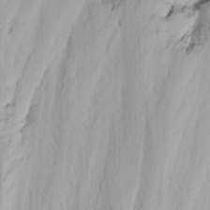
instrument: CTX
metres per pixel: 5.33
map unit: Nhu
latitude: -4.1416
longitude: -87.2726
